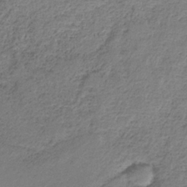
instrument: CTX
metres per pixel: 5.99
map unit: HNb
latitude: -34.1795
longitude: 56.8219
